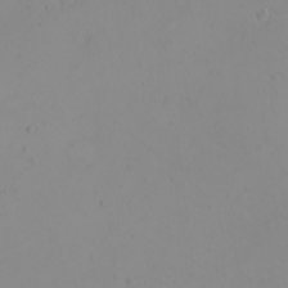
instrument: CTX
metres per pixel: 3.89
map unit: eHh
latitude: -9.8233
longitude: -68.1200
